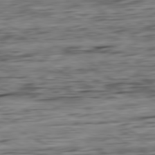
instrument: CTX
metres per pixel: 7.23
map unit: Ap
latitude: -80.9542
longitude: -96.4790
